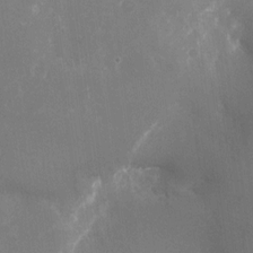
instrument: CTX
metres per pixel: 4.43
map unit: Nhu
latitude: -23.5021
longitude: -72.3279
